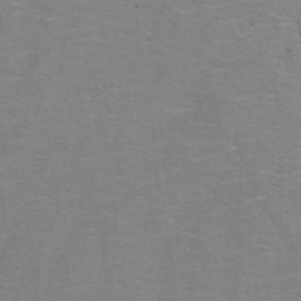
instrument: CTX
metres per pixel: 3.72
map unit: ANa
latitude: 39.7261
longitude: 22.8219
